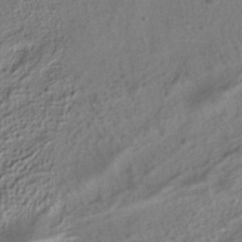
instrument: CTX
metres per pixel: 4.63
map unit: ANa
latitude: -37.8044
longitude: 94.4062
